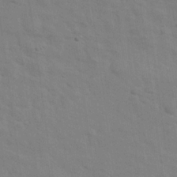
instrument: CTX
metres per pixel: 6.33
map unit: eHh
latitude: 24.5356
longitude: -79.4238
